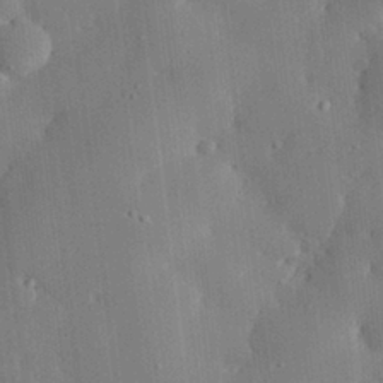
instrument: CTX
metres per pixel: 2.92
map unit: eHh
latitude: 29.1025
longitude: -80.5546
